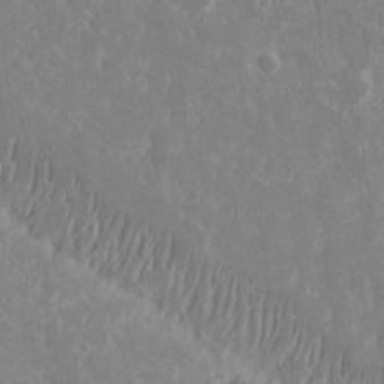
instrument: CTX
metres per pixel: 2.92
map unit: eHh
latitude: 14.9325
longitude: -72.8002
